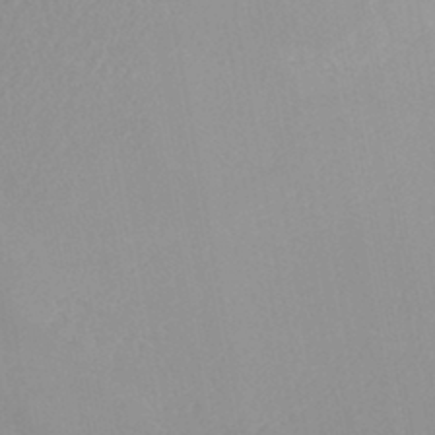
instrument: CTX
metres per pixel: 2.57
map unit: HNhu
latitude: -45.6911
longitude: 97.5210
